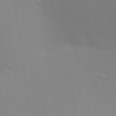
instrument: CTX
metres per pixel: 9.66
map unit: Aa
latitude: 28.2333
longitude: -139.6127
